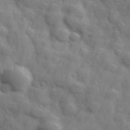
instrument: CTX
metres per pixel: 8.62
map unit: Hve
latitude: 31.5749
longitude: 151.0864
